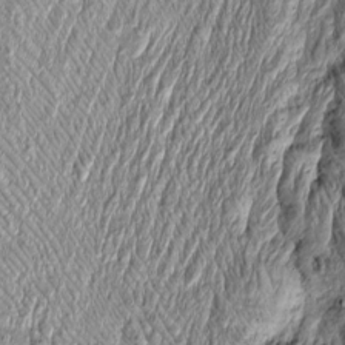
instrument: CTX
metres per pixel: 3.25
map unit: Htu
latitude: -4.5762
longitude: 159.3510
